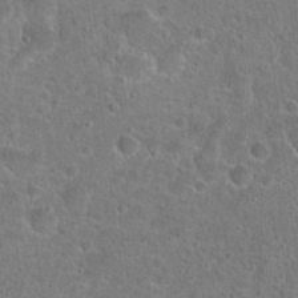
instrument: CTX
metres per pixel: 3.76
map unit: Hto
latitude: 22.8758
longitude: -45.4804
